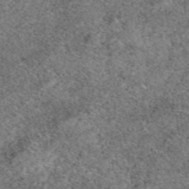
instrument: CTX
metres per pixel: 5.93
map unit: eAb
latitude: 49.5371
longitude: 108.9164
